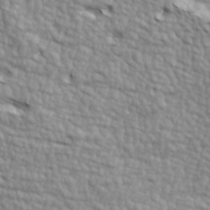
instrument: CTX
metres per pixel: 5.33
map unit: lAa
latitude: -4.6518
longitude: -122.1200
